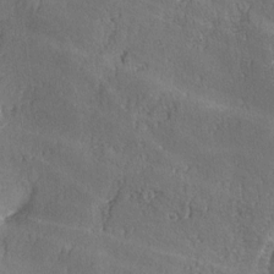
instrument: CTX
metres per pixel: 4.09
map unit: Ave
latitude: -6.2361
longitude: -120.5924
